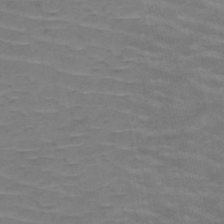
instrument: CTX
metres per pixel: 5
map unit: HNb
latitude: -53.5021
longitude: -44.0444
